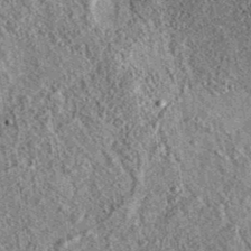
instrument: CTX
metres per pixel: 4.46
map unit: eAb
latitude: 36.5357
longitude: 109.4643
